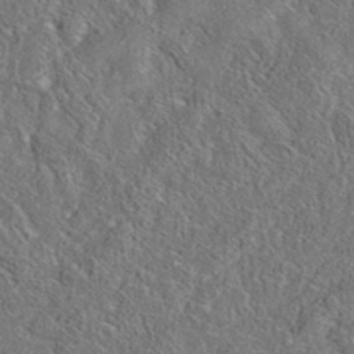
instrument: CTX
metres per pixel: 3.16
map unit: eAb
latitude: 37.0459
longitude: 113.2943
